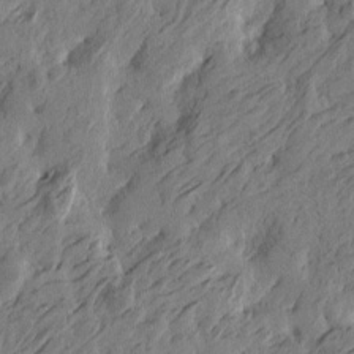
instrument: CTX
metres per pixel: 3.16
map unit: Htu
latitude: -5.2754
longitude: -179.0648
